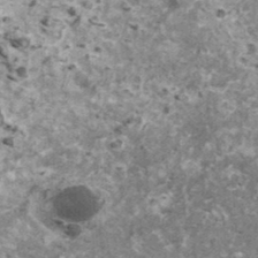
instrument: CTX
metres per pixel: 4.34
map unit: HNhu
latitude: 1.7827
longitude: 4.9541
